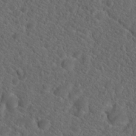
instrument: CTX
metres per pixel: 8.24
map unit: Hto
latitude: 19.4615
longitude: -39.5560
